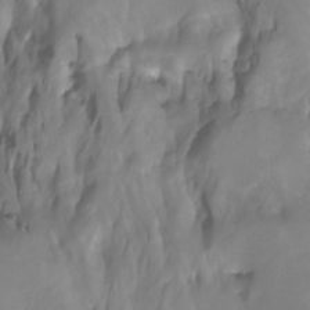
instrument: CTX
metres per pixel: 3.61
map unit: Nhu
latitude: -8.6896
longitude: -72.8191
